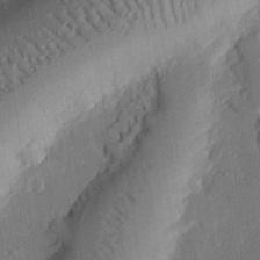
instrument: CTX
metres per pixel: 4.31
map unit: eHh
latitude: 27.2348
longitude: -82.1766
